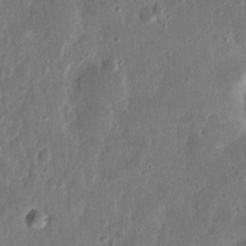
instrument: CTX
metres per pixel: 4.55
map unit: eHh
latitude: 11.8017
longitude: -73.4049
